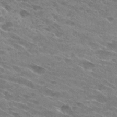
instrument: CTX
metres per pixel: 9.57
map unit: Hto
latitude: 29.6883
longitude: -46.0255
